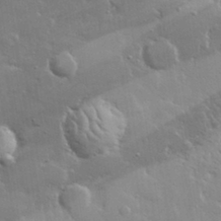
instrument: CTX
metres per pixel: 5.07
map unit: lHvf
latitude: 32.3467
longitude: -93.5182
